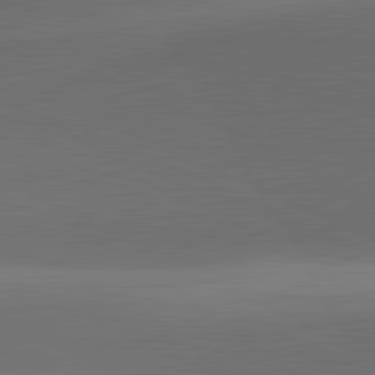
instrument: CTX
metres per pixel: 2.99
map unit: lApd
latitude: 81.8394
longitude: 133.9556
